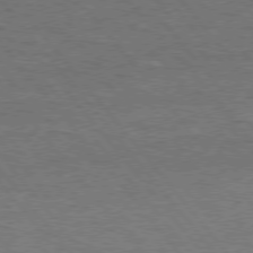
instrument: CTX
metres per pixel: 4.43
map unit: Hpe
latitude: 75.7828
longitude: -157.1592
